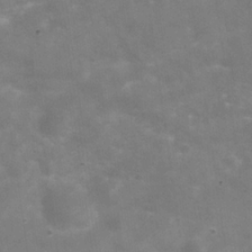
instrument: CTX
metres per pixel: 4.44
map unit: Hve
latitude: -30.5573
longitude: 93.6344
